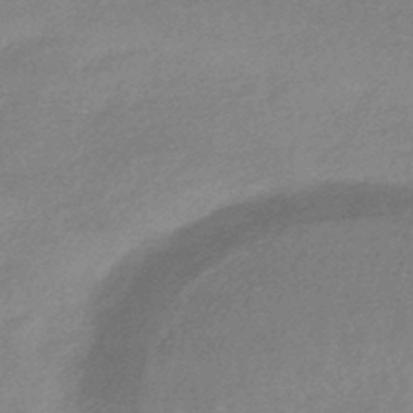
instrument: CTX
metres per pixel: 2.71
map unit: HNhu
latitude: -45.2565
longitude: 93.4832
